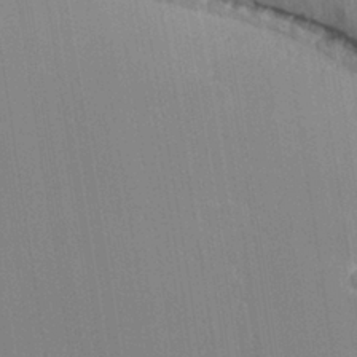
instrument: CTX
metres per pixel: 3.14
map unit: lHvf
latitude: 27.2348
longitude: 143.5210
